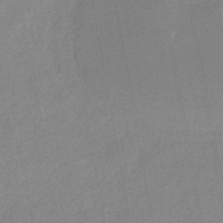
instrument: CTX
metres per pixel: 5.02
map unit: eHb
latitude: -44.3306
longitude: 86.0850
